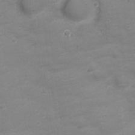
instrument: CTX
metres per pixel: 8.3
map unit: Nve
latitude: -20.7085
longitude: 104.3306
